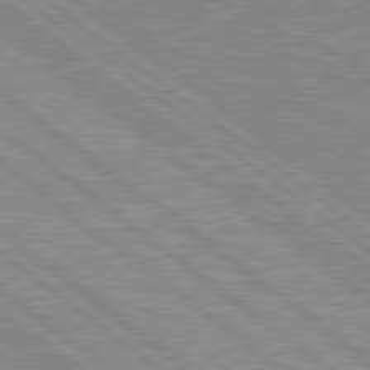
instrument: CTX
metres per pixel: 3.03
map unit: Hpe
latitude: 78.7813
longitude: -156.7246
